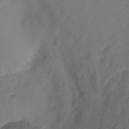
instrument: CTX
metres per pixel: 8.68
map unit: Ht
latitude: -11.0298
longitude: -35.3670
